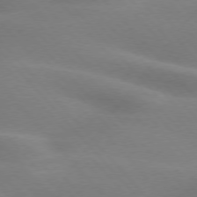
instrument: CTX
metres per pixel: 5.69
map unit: lApd
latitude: 75.5371
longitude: -60.8947
